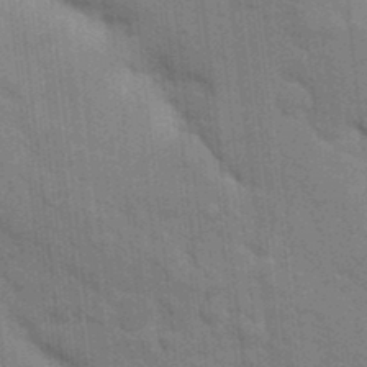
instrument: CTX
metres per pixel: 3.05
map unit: Hto
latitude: 15.3671
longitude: -30.1011
